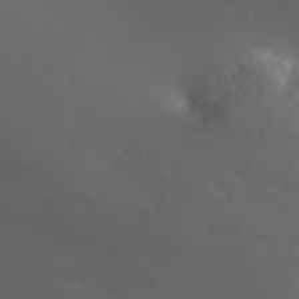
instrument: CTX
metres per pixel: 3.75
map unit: Nhu
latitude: -10.1984
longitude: -75.7261
